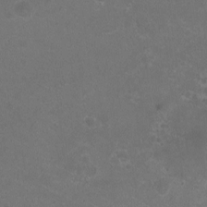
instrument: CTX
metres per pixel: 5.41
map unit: HNhu
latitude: -2.1605
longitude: -0.4034
